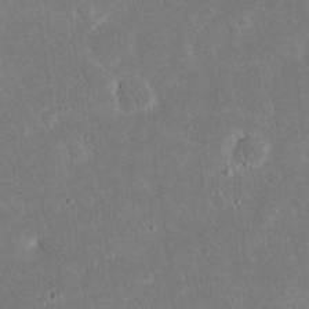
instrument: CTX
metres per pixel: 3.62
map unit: Nhu
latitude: 23.6505
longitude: -71.3104
